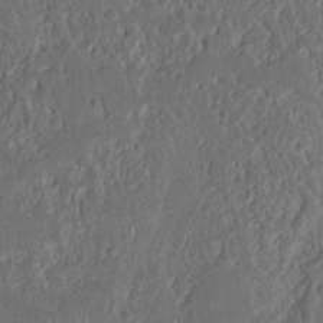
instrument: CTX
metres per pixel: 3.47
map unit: Nhu
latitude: 16.3467
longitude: -74.3845
